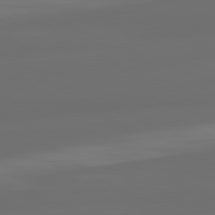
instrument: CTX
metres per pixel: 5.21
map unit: lApd
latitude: 82.2522
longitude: -166.6490
